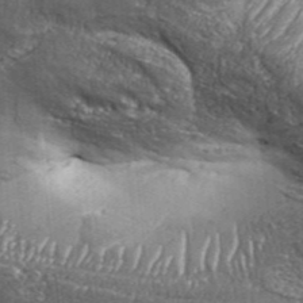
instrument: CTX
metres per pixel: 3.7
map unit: Aa
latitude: 33.5560
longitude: -135.4993
